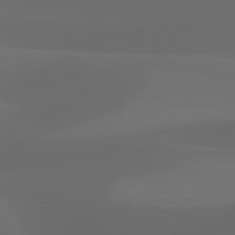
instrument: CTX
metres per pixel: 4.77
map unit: lApd
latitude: 81.0647
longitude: 123.9556
